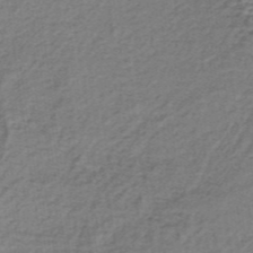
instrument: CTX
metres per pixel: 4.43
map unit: lHb
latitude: -36.8219
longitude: 60.5574
